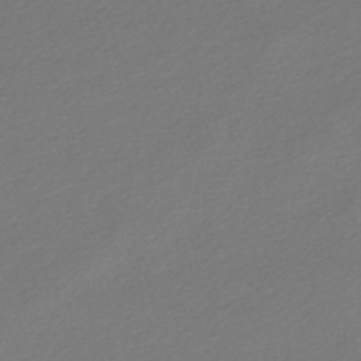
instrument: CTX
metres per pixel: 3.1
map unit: lHb
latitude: -46.9352
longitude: 60.2173
